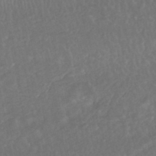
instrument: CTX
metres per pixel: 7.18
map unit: HNhu
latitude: -46.3684
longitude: 97.8234
